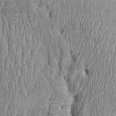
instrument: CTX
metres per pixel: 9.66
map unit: Ht
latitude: -2.8408
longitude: -15.0648
